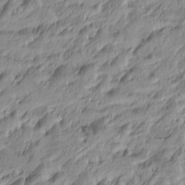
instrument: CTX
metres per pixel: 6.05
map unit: Htu
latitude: -6.6896
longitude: 174.9352
